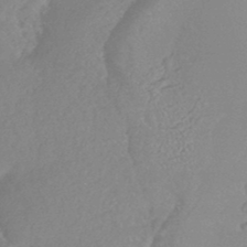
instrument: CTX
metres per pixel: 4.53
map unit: HNhu
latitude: -45.4077
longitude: 91.5966
